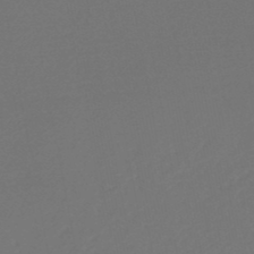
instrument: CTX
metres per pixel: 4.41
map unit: HNb
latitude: -47.6344
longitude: 57.1998
